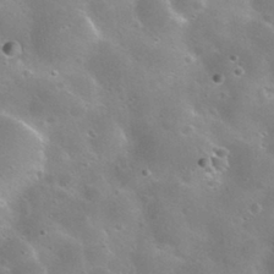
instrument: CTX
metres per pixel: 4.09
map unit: Nhu
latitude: 30.9136
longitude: -55.6127
